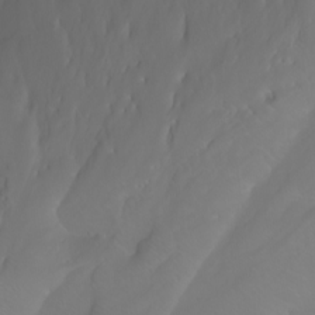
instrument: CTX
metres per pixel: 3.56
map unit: Nhu
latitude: -9.6533
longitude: -70.1578
